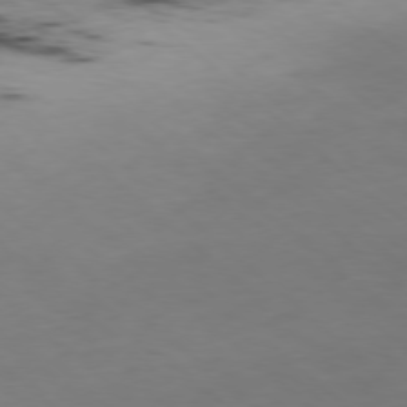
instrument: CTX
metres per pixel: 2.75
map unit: Ap
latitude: -78.3495
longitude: -74.7435
